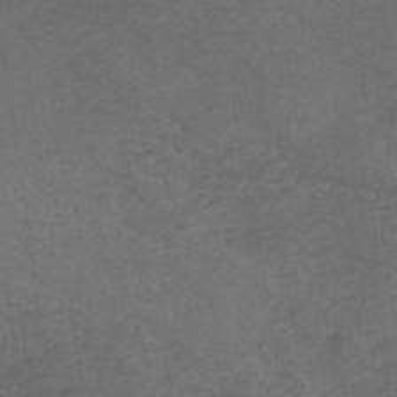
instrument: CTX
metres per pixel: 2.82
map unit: ANa
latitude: 39.1970
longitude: 22.9920
